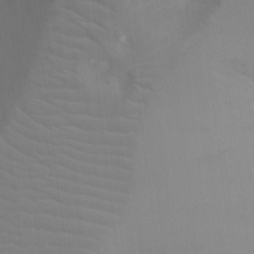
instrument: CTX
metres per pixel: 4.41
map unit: Ht
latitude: -8.5952
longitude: -24.5167
